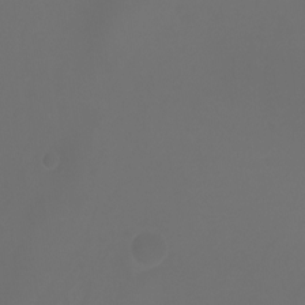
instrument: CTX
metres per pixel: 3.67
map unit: Aa
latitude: -7.0486
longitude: -72.6113
